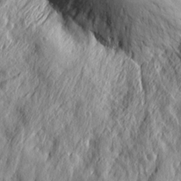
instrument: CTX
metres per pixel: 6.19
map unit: Ht
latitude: 7.7450
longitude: -77.7827
